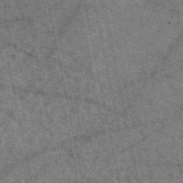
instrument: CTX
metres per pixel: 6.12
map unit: eAb
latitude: 51.0080
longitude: 114.6707
